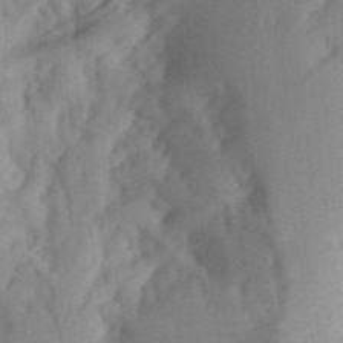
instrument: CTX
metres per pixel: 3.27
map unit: Aa
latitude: 33.1781
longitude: -142.2523
